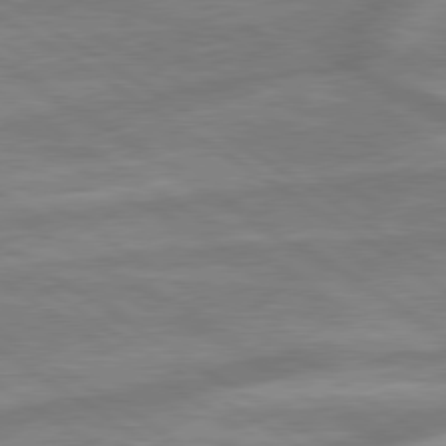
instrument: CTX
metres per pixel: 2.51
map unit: lApd
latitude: 79.4805
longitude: -172.4789
